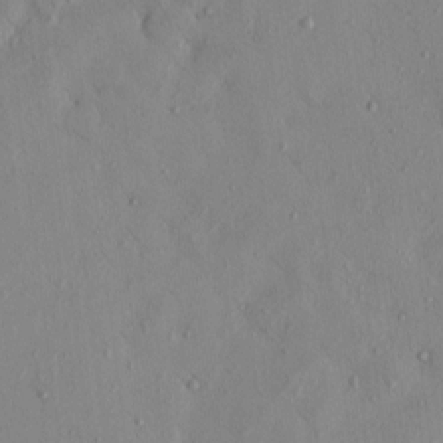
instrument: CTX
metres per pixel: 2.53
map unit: eHh
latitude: -0.0472
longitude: 17.1809
